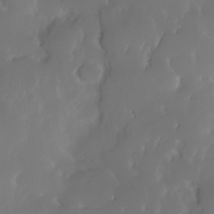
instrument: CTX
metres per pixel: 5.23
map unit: Nhe
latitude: -35.4454
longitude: -131.5560
